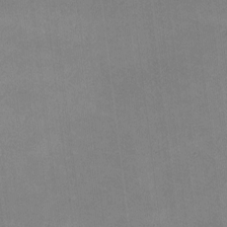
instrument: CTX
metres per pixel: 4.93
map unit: lHvf
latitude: -10.0850
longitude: -101.3671
